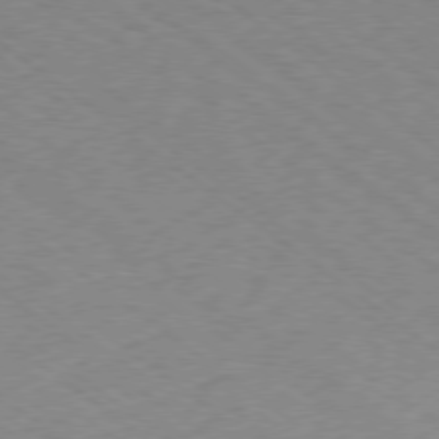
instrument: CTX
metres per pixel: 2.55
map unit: Hpe
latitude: -78.9919
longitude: -14.7436
